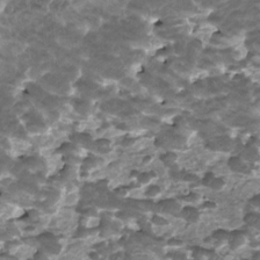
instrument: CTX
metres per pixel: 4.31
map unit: HNhu
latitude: 2.2900
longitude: -0.7813
